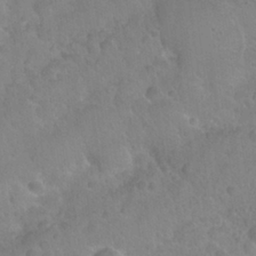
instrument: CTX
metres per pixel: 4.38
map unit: Nhu
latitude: 26.4790
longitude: -56.5545
